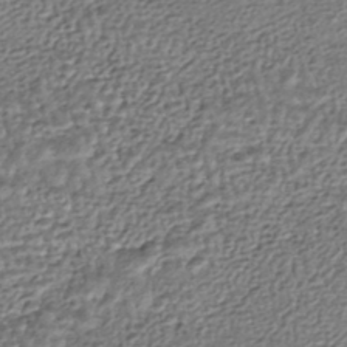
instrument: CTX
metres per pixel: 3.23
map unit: HNhu
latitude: -44.1039
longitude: 106.1039
